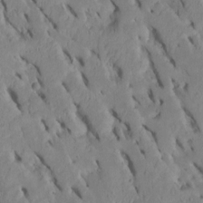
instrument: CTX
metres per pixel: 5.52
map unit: Htu
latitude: -7.8233
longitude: 145.2376
